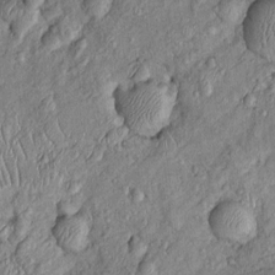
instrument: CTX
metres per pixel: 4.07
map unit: Htu
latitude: -5.7666
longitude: 155.3320
